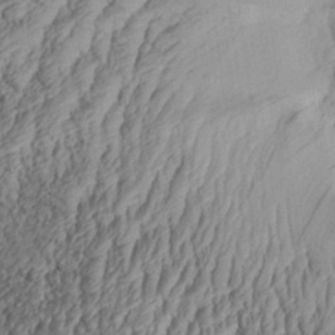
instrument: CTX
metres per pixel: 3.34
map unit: Aa
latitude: 30.5924
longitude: -134.3656
